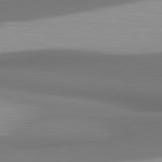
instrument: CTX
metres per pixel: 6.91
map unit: lApd
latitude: 81.4048
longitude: 171.5021
